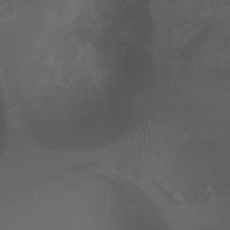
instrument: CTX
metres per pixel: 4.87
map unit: Ht
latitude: 1.9150
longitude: -24.5356
